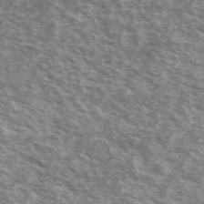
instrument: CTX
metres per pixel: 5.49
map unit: Ave
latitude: 39.9906
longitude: -109.3103
